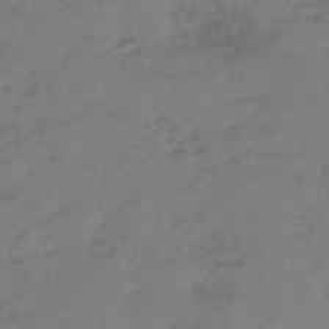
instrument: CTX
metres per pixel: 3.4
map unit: eHh
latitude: -51.2187
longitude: -24.8380
